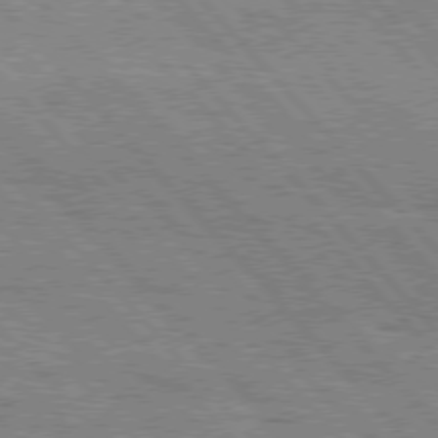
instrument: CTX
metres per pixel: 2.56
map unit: Hpe
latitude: 76.3845
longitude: -150.7624
